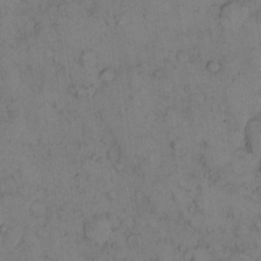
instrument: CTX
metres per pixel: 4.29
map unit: eHh
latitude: 14.5168
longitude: -62.9136
